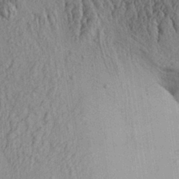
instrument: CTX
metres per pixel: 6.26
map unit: Aa
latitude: 28.0255
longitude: -134.7057
